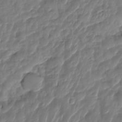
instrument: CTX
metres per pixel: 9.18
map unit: HNhu
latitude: -25.3510
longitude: 50.1228
